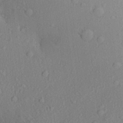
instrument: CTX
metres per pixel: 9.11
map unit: Aa
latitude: 27.4238
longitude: -143.0648
